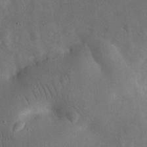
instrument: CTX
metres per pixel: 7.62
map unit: eHh
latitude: 24.6679
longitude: -67.8016
